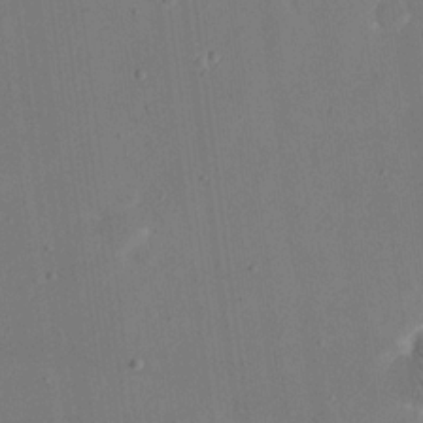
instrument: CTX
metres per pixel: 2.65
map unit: eHh
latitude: 19.5371
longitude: -69.7261
